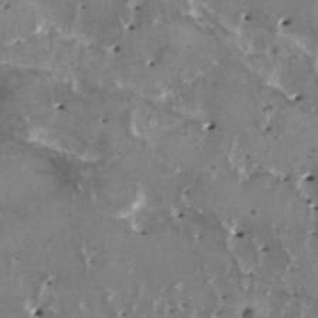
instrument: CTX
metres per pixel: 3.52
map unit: HNhu
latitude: 1.7638
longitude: 5.9367
